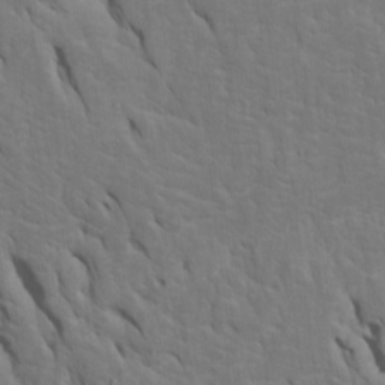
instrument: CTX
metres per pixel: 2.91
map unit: Htu
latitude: -6.7274
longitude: 144.8597
